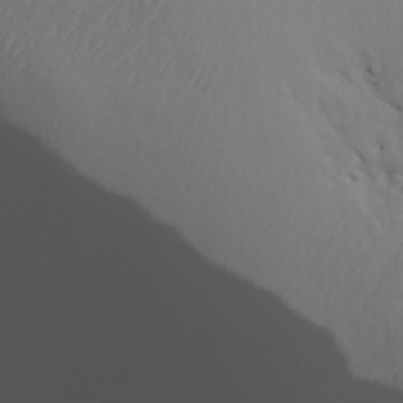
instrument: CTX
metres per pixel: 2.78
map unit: Aa
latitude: 29.8016
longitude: -133.4238
